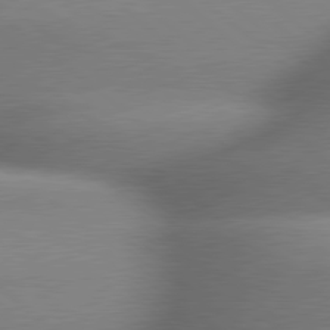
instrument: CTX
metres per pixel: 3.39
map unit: lApd
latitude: 79.7072
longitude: -163.3482
